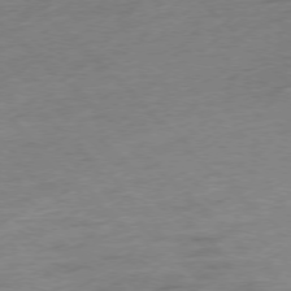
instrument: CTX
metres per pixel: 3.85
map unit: Hpe
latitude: -77.0864
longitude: -13.4238
